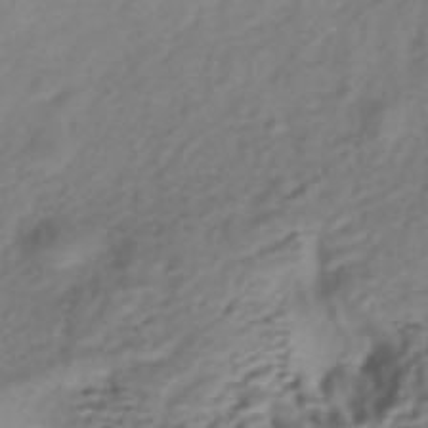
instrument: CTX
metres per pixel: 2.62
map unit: HNhu
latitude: -40.5007
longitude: 108.7085
